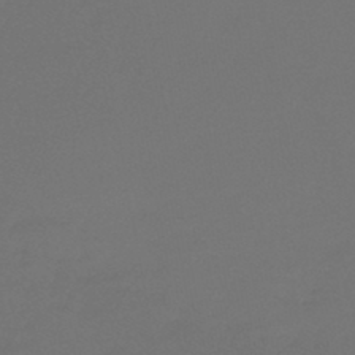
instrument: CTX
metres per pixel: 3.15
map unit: lHb
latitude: -43.9745
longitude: 63.4643
